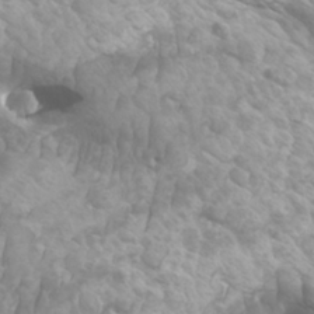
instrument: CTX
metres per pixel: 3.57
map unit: Htu
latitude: -5.7099
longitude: -75.5371
